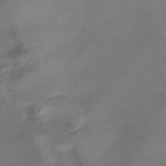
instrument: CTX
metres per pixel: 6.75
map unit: HNhu
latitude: -39.9745
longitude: 96.8408
